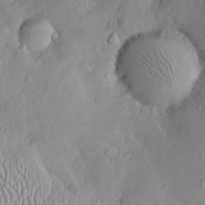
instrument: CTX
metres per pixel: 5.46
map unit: Htu
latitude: -6.1039
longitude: 158.1795
